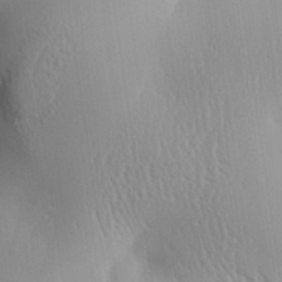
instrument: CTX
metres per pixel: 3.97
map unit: Aa
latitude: 31.6883
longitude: -140.5356
